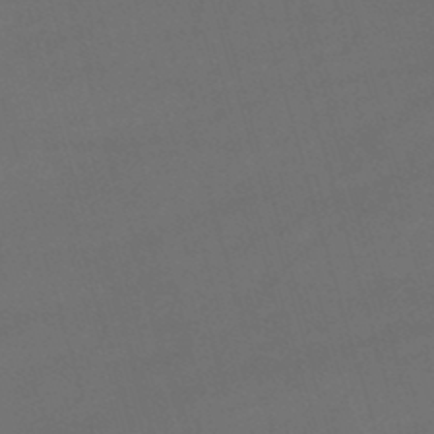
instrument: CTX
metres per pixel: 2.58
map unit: lHb
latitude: -47.3887
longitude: 63.5399
